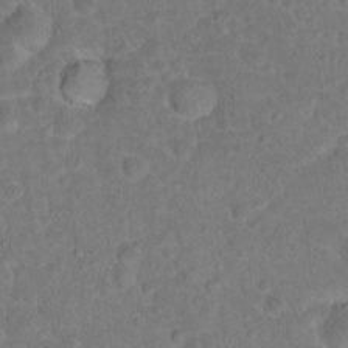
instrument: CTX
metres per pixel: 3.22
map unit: Hto
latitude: 17.0458
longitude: -40.9702
